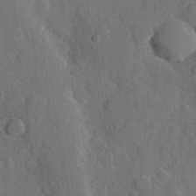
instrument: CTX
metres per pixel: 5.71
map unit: Hve
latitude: 24.9891
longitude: 149.1998
